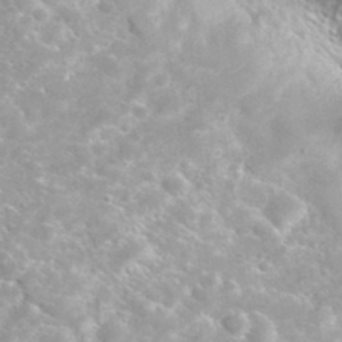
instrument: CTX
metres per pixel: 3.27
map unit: Hto
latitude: 34.9324
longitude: -45.8583
